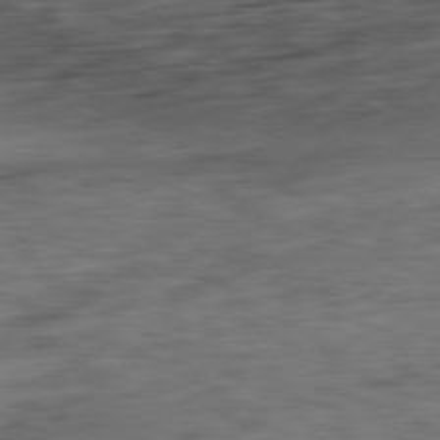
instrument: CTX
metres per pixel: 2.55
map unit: Ap
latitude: -81.6911
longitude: -79.1592
